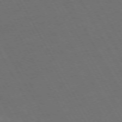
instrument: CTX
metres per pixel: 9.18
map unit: Hpe
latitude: -74.4062
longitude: 8.1795
